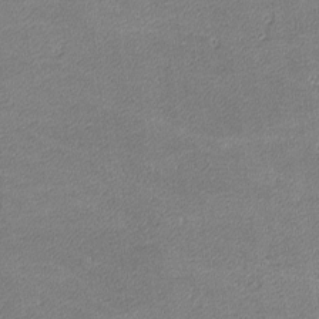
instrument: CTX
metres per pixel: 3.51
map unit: lHvf
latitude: -11.8234
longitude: -103.8394
